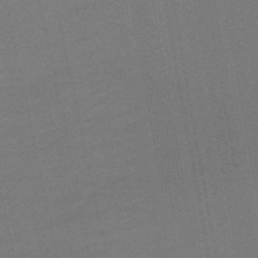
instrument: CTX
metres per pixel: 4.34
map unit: lHb
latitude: -49.5777
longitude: 73.3132
